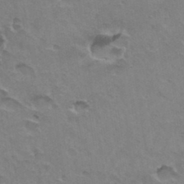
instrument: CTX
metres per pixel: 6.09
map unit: Hto
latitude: 35.7638
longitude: -43.9150
